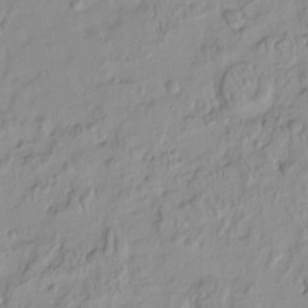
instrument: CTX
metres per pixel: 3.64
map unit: HNhu
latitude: -4.5007
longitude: 13.8989
